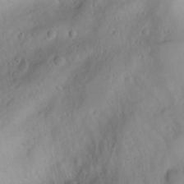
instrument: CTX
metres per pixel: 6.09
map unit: Aa
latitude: -3.5966
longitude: -71.3481
